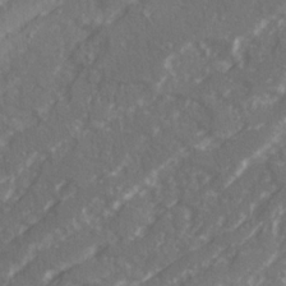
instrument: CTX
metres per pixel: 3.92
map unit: Ave
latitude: 20.7058
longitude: -130.9325
